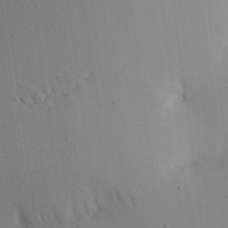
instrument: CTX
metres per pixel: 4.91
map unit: Aa
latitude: 21.2915
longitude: -143.8583
